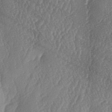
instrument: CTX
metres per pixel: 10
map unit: lAa
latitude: -6.1794
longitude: -130.0633
